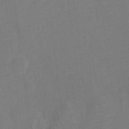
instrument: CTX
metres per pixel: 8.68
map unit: Ht
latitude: -10.4062
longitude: -23.6316
